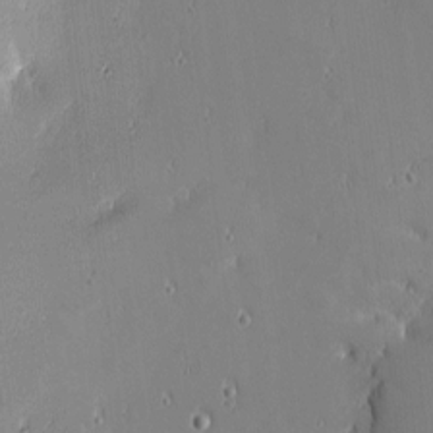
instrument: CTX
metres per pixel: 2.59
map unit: eHh
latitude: -2.6896
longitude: -81.6127
